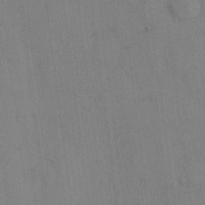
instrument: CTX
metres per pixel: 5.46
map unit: eHh
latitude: 12.8758
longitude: -62.4223
